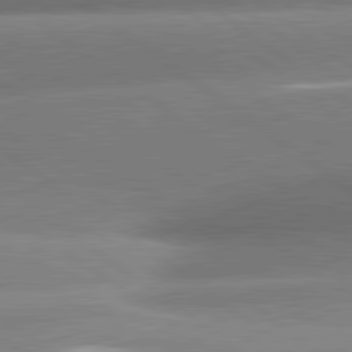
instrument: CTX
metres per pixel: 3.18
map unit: lApd
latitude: 81.0836
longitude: -157.1592
